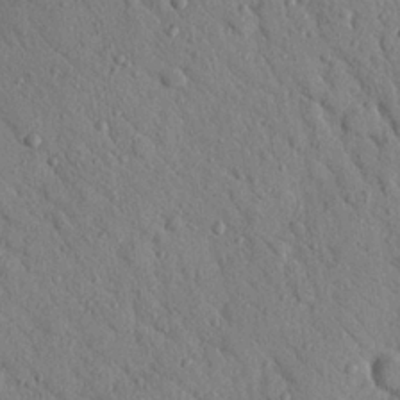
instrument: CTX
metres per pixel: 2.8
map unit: Nhu
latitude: 22.4601
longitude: -76.2522
